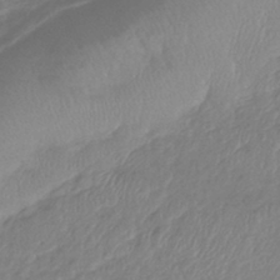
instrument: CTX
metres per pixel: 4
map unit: lHb
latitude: -41.8989
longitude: 81.5966
